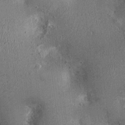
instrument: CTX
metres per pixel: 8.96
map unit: Ht
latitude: -3.3887
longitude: -15.9906
